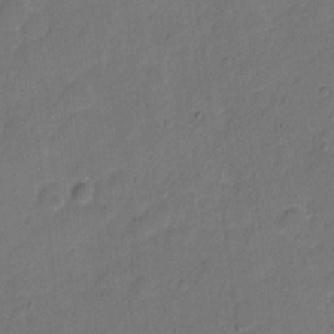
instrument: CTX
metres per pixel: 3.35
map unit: Hto
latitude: 5.0458
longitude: -61.4048
